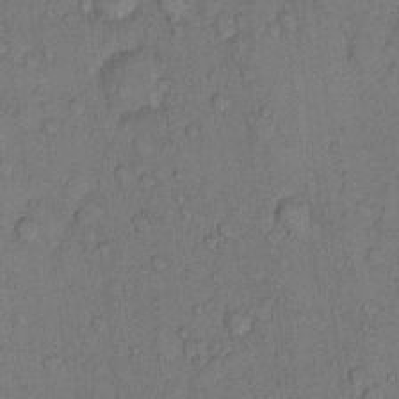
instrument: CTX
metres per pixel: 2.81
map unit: Hto
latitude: 9.6316
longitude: -58.3089
